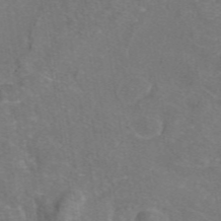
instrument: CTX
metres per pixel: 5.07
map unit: eAb
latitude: 46.8191
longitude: 111.3131
